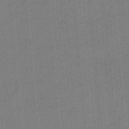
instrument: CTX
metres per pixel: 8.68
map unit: eHb
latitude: -44.5385
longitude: 87.6533
